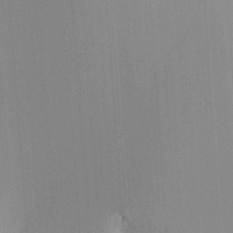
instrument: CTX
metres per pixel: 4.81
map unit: lAa
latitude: 4.0822
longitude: -111.7828
